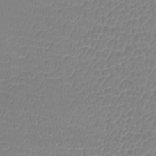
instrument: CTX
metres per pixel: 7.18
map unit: lHb
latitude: -41.5588
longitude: 71.3132
